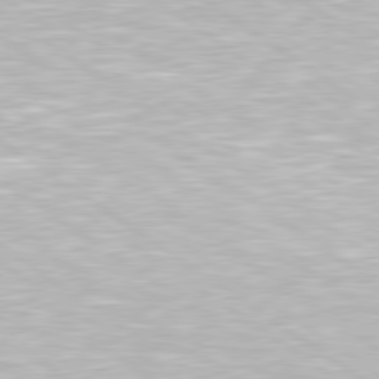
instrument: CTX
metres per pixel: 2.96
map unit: Hpe
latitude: 79.4616
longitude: -153.8773
